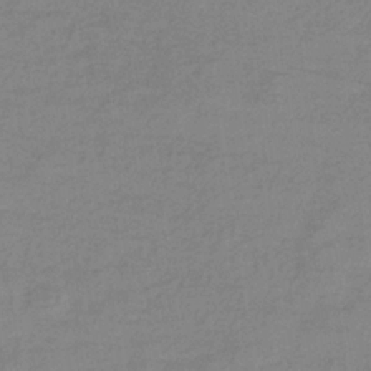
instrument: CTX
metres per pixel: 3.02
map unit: eHb
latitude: -32.9731
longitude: 74.8786
